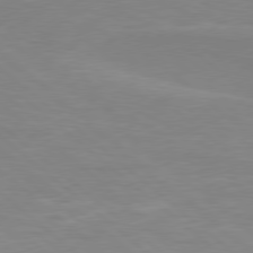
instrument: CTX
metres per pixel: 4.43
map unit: Hpe
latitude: 78.1011
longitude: -125.9717
